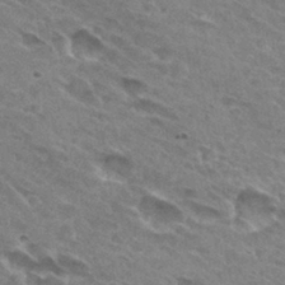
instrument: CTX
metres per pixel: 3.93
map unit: Hto
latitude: 31.3293
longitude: -45.5749
